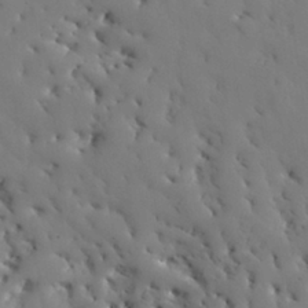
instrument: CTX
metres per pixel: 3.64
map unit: Nhu
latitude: 27.2537
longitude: -72.0255
